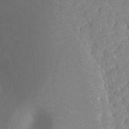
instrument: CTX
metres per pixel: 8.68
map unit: Ht
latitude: -3.5777
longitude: -27.8206
